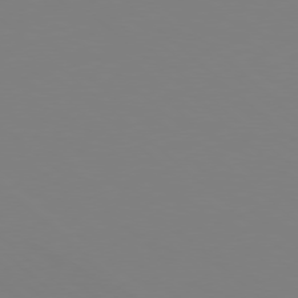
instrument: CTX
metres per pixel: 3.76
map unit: Hpe
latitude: 77.7260
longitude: -174.5357
